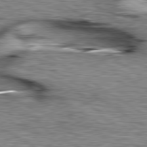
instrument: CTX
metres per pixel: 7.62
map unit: lApd
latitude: 79.8017
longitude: -49.6505
